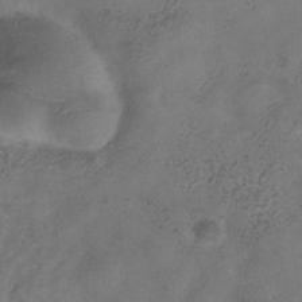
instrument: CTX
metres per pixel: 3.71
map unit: Hve
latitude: -34.9731
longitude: 90.0283
